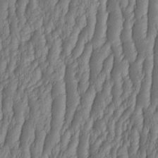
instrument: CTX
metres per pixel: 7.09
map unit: HNhu
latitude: -2.5384
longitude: 13.5210
